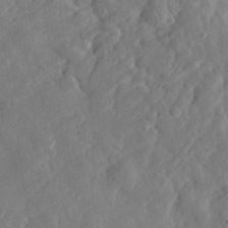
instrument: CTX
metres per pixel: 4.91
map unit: eHh
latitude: 29.6505
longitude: -78.1767
